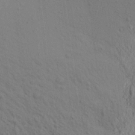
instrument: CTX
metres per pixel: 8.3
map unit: Aa
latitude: 21.8584
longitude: -148.2523
